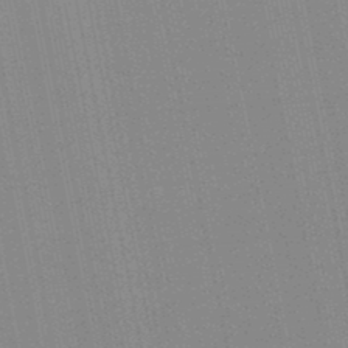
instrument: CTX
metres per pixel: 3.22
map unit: lHb
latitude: -47.0675
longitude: 78.2928
